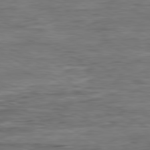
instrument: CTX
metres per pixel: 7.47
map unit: Ap
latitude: -81.3510
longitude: -77.5560
